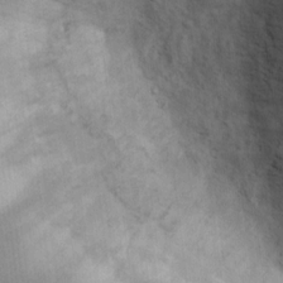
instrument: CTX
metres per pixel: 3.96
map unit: Ht
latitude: 10.7813
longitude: -39.6316
